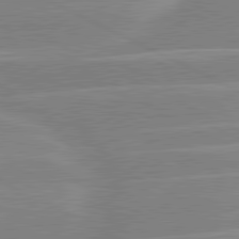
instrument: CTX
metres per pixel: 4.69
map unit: lApd
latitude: 80.8947
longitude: -125.0836
